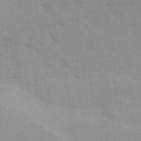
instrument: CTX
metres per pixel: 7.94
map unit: Ave
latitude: 0.8947
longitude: -112.7246
